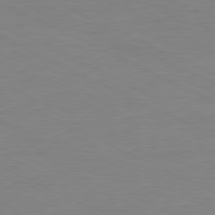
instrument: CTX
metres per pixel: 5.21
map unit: Ap
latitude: -81.2754
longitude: -77.2915
